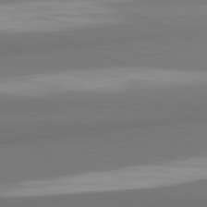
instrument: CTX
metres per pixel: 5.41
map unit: lApd
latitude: 82.0255
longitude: 172.4818
